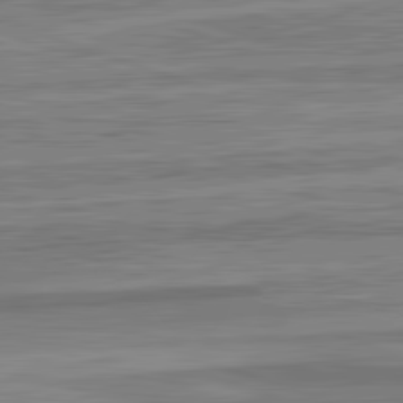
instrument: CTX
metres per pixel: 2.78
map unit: lApd
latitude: 82.7435
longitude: 179.8044
